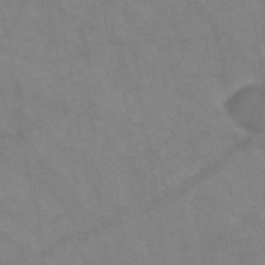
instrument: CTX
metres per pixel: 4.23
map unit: HNb
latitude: -46.4629
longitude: -36.8191
